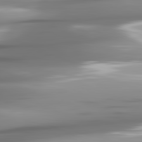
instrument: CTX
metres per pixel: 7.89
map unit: lApd
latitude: 81.7072
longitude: -142.2712
